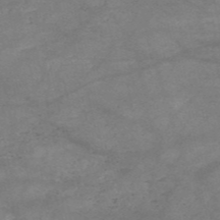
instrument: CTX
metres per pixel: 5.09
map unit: HNb
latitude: -54.0850
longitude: -41.1592
